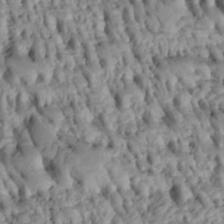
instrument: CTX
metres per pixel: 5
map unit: Htu
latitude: -4.8786
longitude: 152.8786
